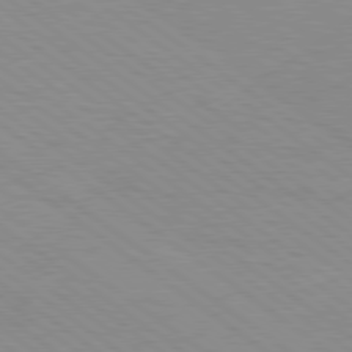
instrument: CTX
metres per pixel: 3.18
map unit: Hpe
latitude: 78.7058
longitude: -122.4979
